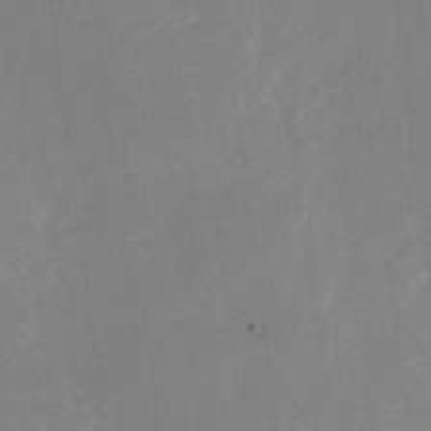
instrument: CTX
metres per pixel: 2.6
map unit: Nhu
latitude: -28.5385
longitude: -69.0837
